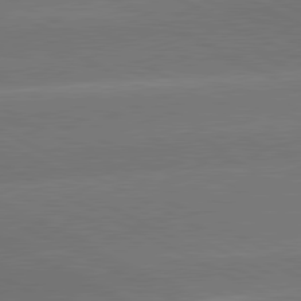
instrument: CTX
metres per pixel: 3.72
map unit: lApd
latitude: 81.1025
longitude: -147.5560
